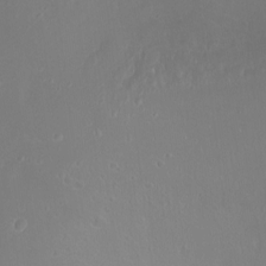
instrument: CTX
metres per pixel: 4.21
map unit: Ht
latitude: -0.9542
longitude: -45.7072
